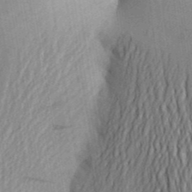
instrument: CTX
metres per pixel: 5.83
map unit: Aa
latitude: 25.6882
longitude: -149.5371
